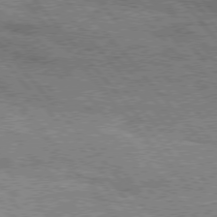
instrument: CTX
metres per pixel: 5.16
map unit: Hpe
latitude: 76.1389
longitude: -137.5182
